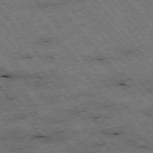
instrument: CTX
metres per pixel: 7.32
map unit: Hpe
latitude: -75.8045
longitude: -20.2523
